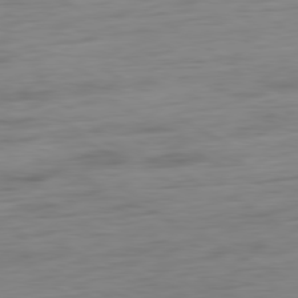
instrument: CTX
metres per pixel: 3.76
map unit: Ap
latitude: -80.7841
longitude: -61.3104
